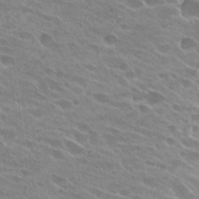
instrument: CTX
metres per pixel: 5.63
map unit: Hto
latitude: 25.3481
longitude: -42.2334
